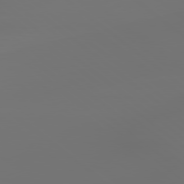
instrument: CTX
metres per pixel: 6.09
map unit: lApd
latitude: 79.2159
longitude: -174.2334
